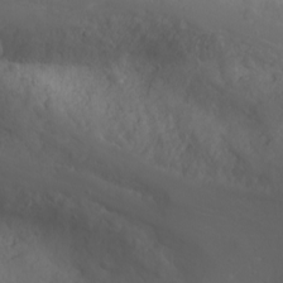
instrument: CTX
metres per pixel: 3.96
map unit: Nhu
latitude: -1.8612
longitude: -74.9325
